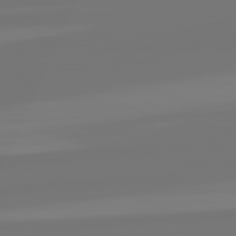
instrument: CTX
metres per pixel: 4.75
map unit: lApd
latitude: 82.2711
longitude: -176.8002
